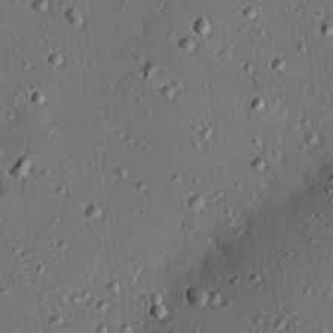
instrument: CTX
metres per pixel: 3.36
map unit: eHh
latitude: 22.2333
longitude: -90.9514
